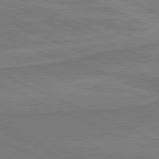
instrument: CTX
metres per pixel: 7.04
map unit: lApd
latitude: 81.5182
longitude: 169.4454
